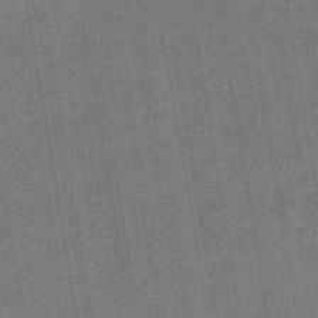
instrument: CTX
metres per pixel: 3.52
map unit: eHb
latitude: -45.7478
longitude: 87.1620
